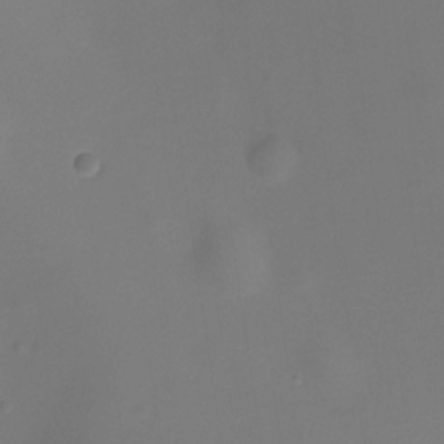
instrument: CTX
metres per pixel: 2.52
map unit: Ht
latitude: -10.6141
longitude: -29.5371
